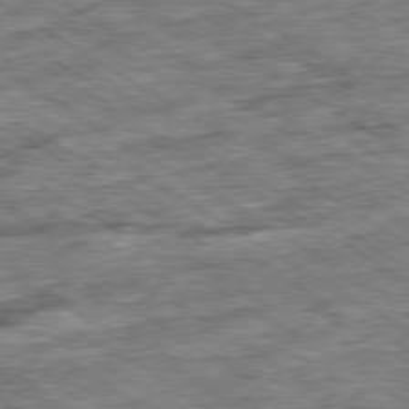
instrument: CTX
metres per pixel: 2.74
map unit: Ap
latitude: -79.9178
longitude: -74.3656
